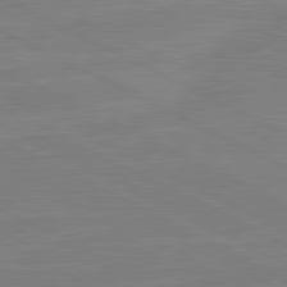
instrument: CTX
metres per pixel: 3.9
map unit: lApd
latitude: 81.5182
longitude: -176.4979
